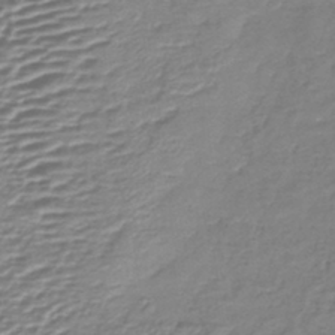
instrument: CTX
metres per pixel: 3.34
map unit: lHb
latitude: -41.5777
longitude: 75.7667
